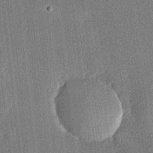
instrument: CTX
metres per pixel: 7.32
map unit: lHvf
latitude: 20.5168
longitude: 141.1431
